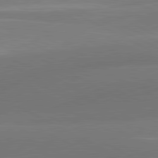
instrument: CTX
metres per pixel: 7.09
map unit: lApd
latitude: 80.9703
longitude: 127.0864
